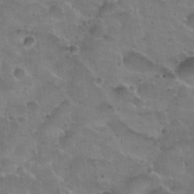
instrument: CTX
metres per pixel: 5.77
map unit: Nhu
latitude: 31.3104
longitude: -53.2915
